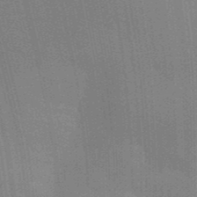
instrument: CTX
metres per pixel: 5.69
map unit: Aa
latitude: 32.5168
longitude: -143.0836
